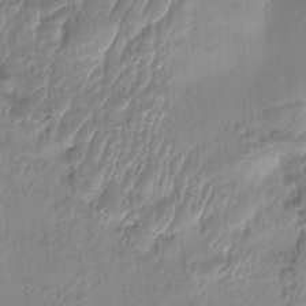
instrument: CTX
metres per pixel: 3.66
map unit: HNhu
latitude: 3.1025
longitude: -7.4426
